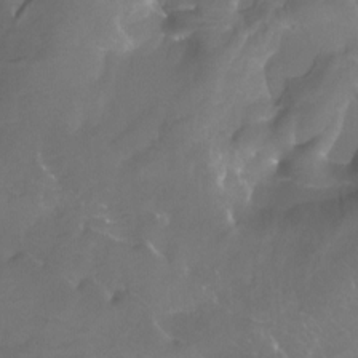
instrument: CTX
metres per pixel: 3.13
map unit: Htu
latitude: -14.2173
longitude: -46.7436
